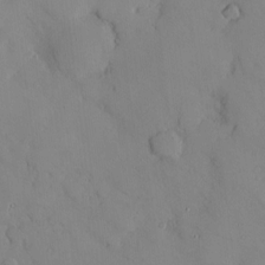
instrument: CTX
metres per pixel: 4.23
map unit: Hve
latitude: -9.5966
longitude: 176.0283
